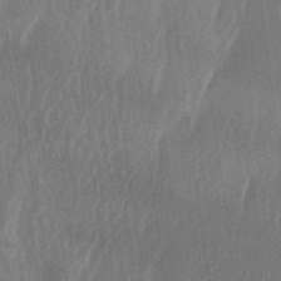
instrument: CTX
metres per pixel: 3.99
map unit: lAa
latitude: -6.5573
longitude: -129.1214
